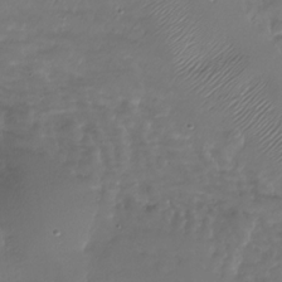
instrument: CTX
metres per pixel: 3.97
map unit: Nhu
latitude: -27.8233
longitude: -60.1766
